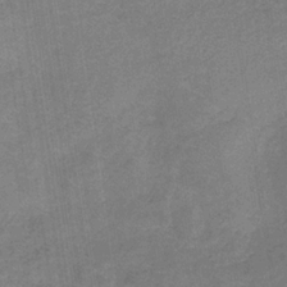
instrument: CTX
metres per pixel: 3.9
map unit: HNb
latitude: -32.2362
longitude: 57.1620
